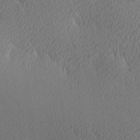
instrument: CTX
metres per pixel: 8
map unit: Ave
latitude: 11.8206
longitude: -107.5371
